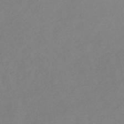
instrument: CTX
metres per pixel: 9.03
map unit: HNhu
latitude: -44.6707
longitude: 91.3888
